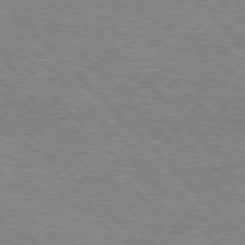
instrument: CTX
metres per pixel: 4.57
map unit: Hpe
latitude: 76.7435
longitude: -151.4048
